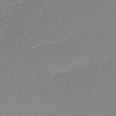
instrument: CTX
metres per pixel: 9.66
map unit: HNb
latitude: -50.0472
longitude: -51.4615
